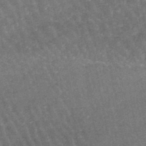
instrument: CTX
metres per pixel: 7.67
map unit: lHb
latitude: -46.5384
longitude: 76.7652
